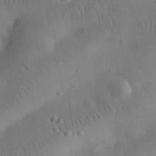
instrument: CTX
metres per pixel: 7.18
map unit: eHh
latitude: 25.5749
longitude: -68.4790
